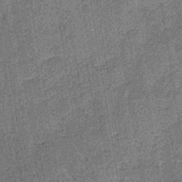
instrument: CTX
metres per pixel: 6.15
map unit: lHb
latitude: -38.8219
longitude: 64.2740
